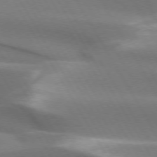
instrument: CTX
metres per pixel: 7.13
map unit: lApd
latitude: 73.3482
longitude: -51.3292
